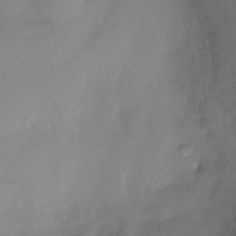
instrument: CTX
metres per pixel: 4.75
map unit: Htu
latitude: -14.5007
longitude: -44.6868
